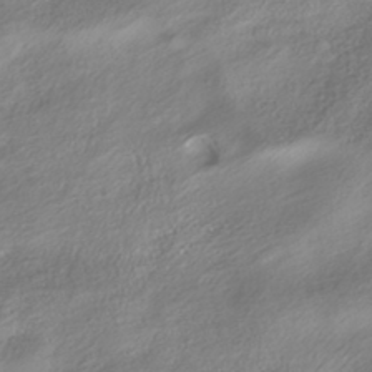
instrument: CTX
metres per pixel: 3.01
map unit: HNhu
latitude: -41.7477
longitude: 102.3117
